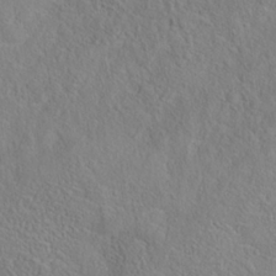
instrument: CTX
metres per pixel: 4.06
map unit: Nhe
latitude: -38.3306
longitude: 139.3510
